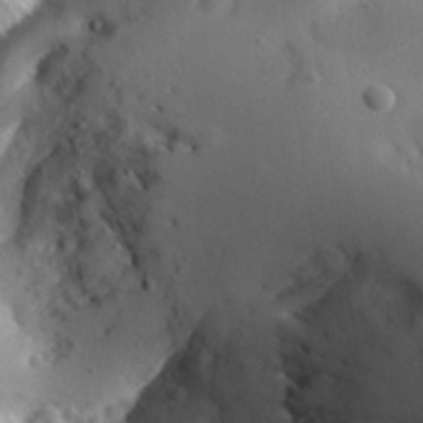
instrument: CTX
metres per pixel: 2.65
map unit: Aa
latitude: 30.4412
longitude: -141.6693
